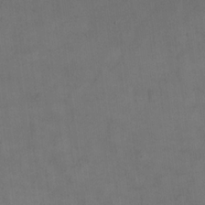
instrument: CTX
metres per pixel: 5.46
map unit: eHh
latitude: 18.5545
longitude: -65.0836
